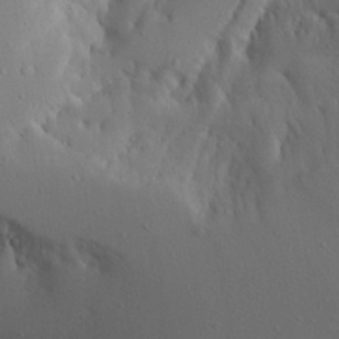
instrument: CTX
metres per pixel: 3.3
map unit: Aa
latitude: 15.3671
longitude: -142.8380
